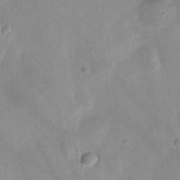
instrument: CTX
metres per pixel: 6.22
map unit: Ht
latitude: -3.1620
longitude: -19.5371
